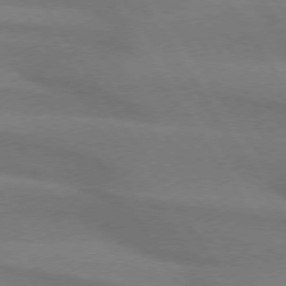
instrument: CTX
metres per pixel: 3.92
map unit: lApd
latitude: 74.1200
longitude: -62.7058
